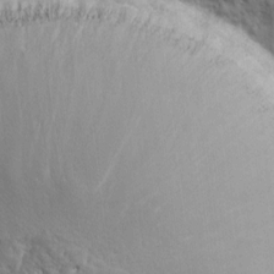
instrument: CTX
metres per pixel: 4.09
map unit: eHh
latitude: 7.1781
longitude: -67.5749
